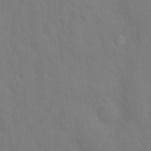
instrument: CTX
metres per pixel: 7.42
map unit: Hto
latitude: 18.4790
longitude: -39.6127
